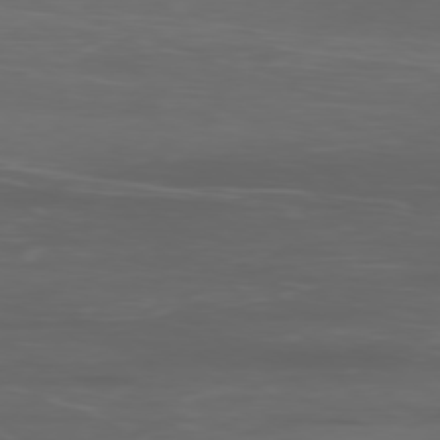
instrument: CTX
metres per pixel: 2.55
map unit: Ap
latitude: -78.3495
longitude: -79.4616
